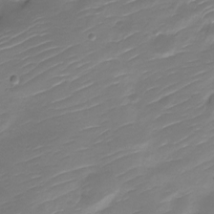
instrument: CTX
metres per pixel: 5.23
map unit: Nve
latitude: -21.2565
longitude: 106.9164
